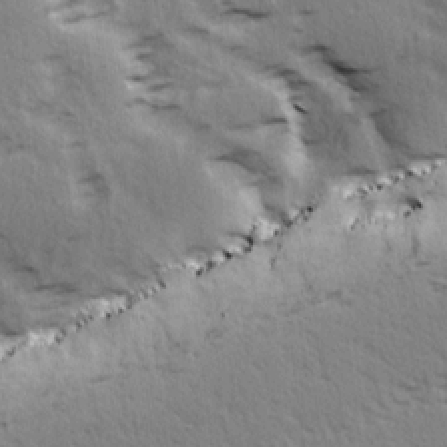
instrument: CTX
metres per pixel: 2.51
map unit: Ave
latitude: 15.1215
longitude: -104.7624
